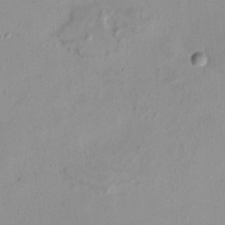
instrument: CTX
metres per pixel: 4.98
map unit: HNhu
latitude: 6.7057
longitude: -4.1956
